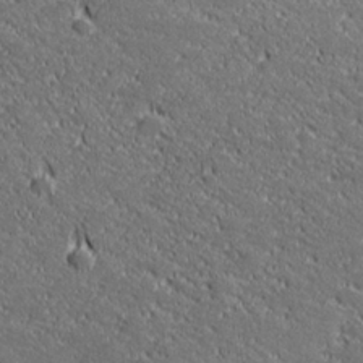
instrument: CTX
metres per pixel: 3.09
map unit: lHvf
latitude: 27.3482
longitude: 141.8422
